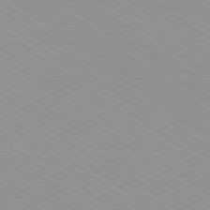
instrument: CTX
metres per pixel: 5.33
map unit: Hpe
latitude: 78.9514
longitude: -121.8206
